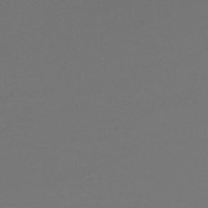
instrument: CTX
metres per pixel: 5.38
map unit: lHb
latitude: -47.3320
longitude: 62.5951
